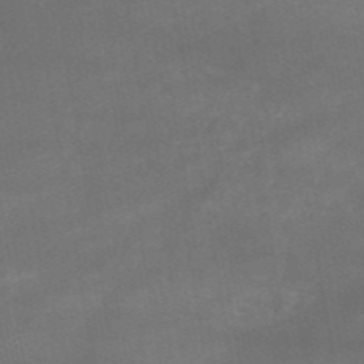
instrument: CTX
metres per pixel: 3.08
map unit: HNb
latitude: -52.1983
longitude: -39.8205
